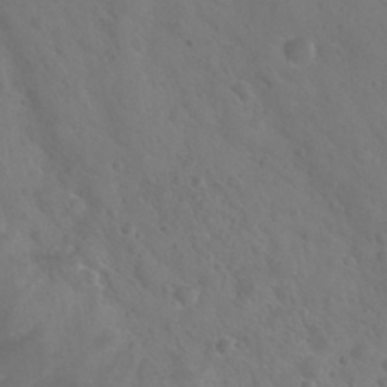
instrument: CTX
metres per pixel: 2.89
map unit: Nhu
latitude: 28.6490
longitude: -55.5182
